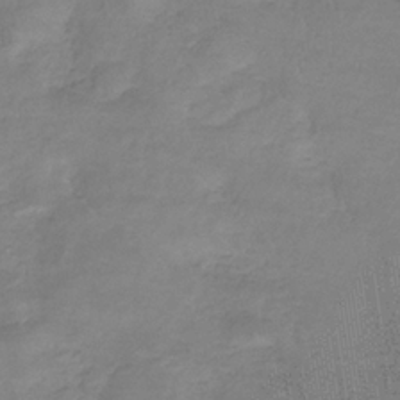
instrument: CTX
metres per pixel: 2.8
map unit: eHb
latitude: -33.1431
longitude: 71.4266
